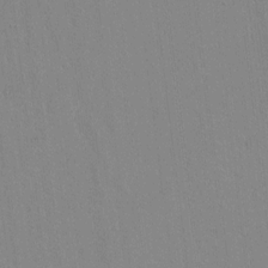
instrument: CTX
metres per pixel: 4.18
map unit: lAvf
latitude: 8.0822
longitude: 169.0108
